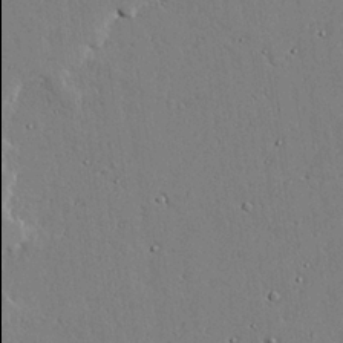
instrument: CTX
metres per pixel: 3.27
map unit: lAvf
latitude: 24.8191
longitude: -109.9906
